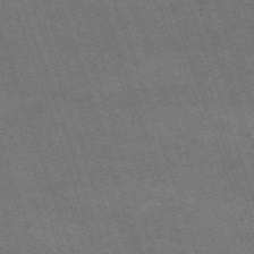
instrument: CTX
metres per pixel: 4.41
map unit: HNb
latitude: -54.5385
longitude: -37.0270
